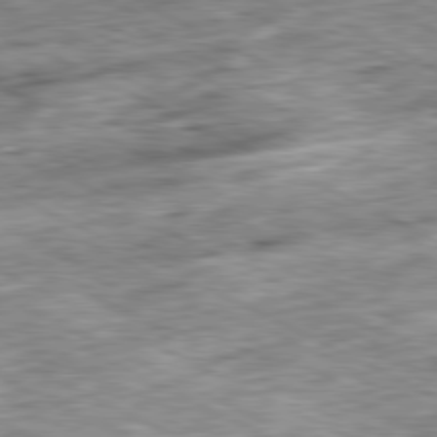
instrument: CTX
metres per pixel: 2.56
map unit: Ap
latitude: -81.1620
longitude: -88.8758
